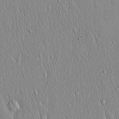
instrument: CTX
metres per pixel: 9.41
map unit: Hto
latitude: 17.2348
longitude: -58.1011
